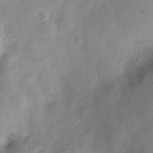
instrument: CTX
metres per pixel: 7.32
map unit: Nve
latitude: -23.1431
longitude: 106.8219
